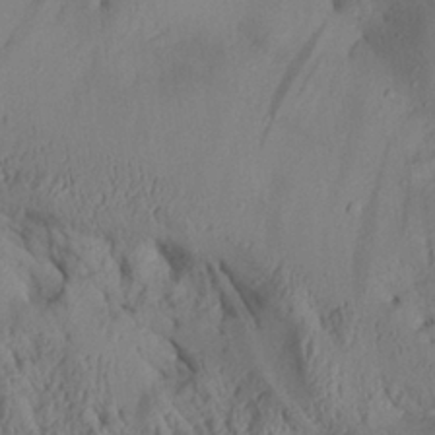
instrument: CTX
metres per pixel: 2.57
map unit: Aa
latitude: 28.8569
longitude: -133.8017
